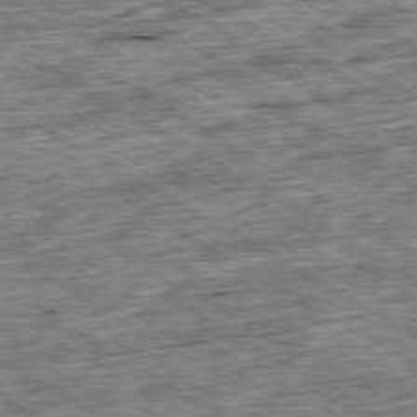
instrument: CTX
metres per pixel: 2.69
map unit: Ap
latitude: -80.1984
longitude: -88.6491
